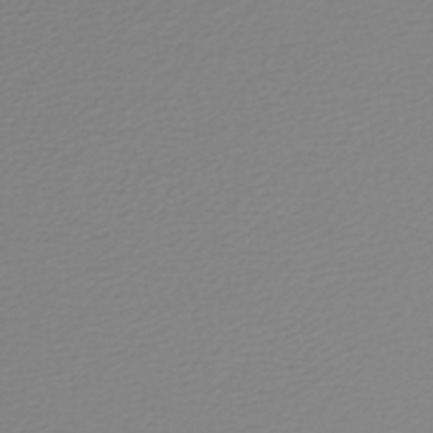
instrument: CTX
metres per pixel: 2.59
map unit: lHb
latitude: -43.0675
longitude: 71.4455
